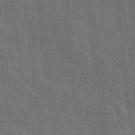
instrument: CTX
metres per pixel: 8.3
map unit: Ave
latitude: -9.2943
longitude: -123.1970
